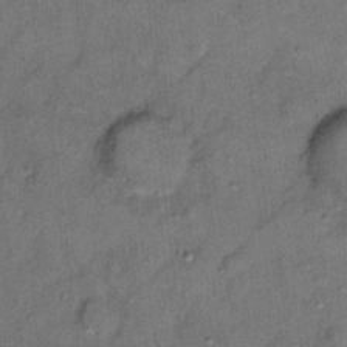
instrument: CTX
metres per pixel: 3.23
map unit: Ht
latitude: 8.2712
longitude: -36.4790
